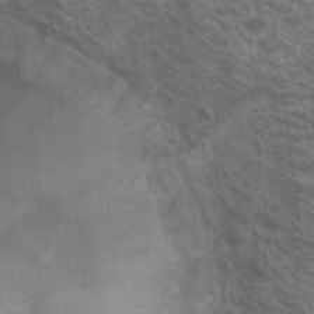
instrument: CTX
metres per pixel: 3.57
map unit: Hto
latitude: 23.2537
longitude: -39.1592
